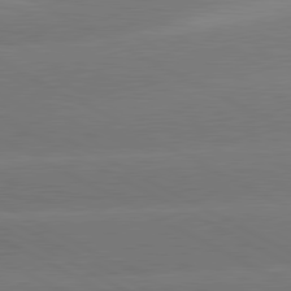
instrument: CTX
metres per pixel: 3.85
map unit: lApd
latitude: 80.8380
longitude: -150.5734
